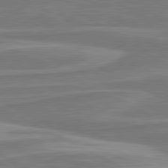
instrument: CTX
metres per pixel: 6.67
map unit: lApd
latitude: 80.8002
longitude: -174.2901
